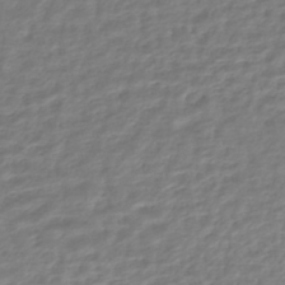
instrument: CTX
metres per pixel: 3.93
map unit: HNhu
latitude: -45.1242
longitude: 102.8786
